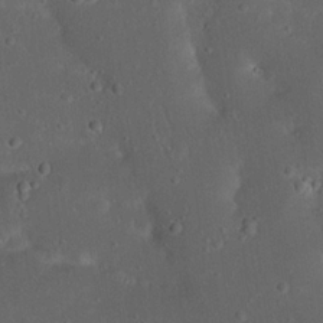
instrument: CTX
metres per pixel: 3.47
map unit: Nhu
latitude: 22.8380
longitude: -71.1781
